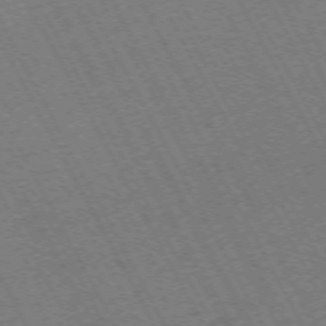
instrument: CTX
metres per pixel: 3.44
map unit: Hpe
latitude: -72.5951
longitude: 10.8597
